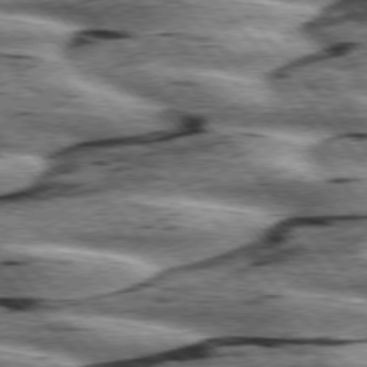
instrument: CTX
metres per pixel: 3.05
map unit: lApd
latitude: 76.2522
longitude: -82.3467
